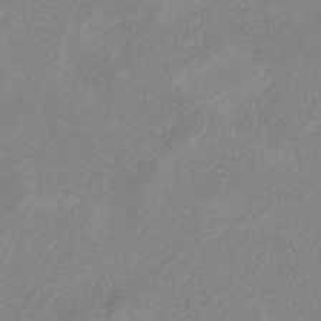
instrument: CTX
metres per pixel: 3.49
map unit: HNb
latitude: -33.4644
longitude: 55.4643
